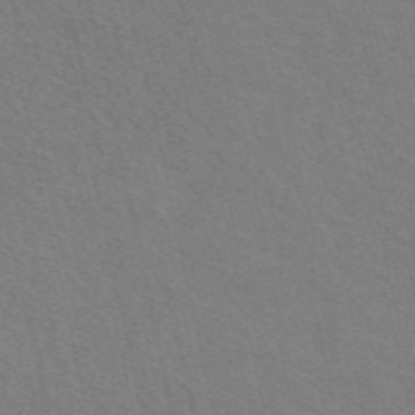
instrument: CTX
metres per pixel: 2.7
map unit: eAb
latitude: 51.0080
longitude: 111.0864
